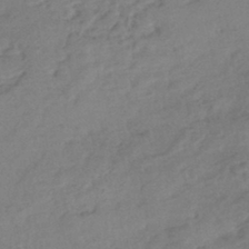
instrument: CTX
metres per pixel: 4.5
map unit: eHb
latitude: -43.2375
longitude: 84.8408
